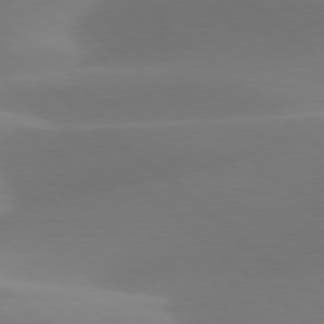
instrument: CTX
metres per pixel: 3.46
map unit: lApd
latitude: 78.3845
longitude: -51.1970
